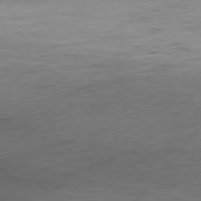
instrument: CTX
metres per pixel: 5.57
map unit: Ap
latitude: -76.8219
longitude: -73.2537
